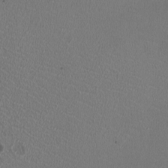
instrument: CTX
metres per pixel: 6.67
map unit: HNhu
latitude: -2.6140
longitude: -1.8961
